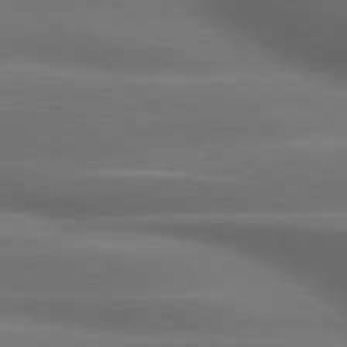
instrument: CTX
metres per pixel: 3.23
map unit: lApd
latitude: 79.2726
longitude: -117.2159
